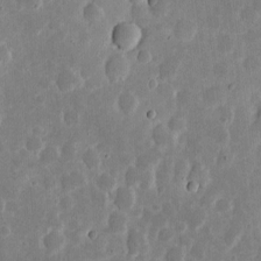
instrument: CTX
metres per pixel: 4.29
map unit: eHh
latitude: 6.8002
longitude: -70.4034
